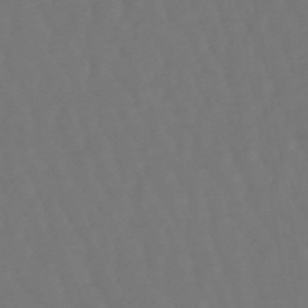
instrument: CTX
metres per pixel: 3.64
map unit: lHb
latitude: -47.4643
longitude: 79.0675
